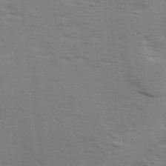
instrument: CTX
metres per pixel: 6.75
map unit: Ave
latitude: 14.6113
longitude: -102.8191
